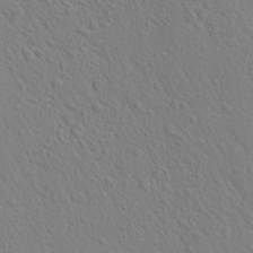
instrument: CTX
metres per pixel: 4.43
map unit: Aa
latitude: 24.3845
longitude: -147.1404
